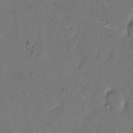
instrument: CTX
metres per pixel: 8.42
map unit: Hto
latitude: 7.2915
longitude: -62.0255
